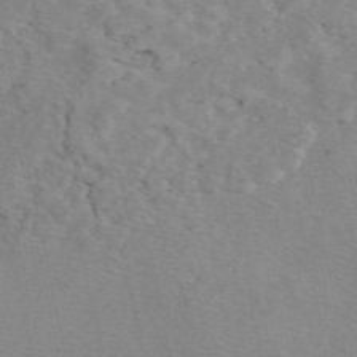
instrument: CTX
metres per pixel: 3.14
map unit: eAb
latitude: 49.9339
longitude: 109.4454
